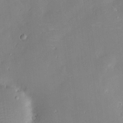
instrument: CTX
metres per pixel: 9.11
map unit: Htu
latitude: -8.5763
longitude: 176.2739
